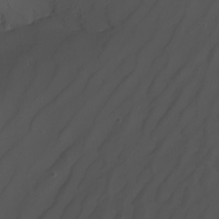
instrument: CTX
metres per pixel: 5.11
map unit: Nhu
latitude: -7.7855
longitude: -81.0080
